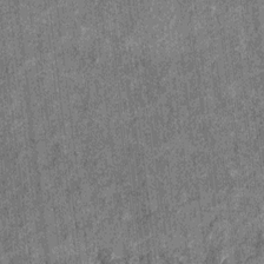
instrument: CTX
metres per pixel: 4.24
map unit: Ht
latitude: 8.7246
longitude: -37.6127
